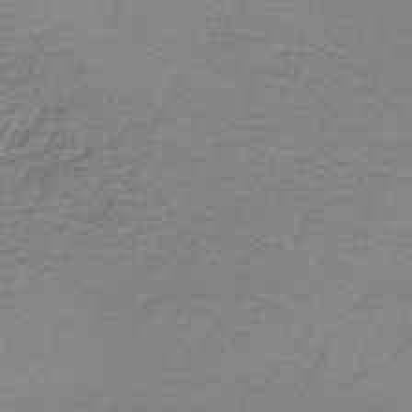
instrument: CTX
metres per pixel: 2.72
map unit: HNb
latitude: -36.2550
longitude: 53.8611
